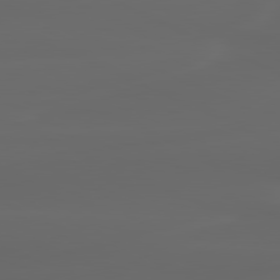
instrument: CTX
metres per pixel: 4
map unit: lApd
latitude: 80.3278
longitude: -117.6505
